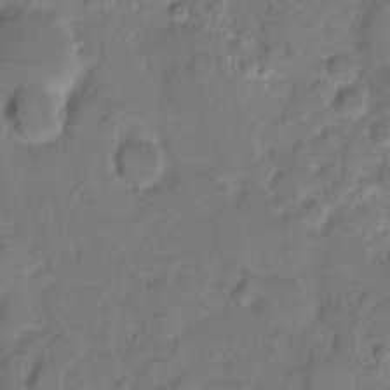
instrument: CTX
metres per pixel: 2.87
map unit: eHh
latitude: 9.1403
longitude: -64.3467
